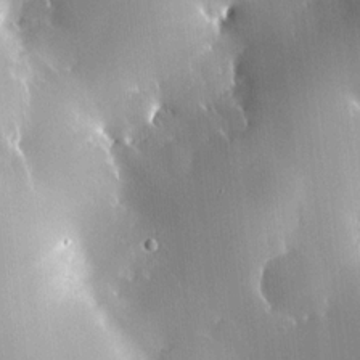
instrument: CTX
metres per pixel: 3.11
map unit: HNhu
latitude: 6.8758
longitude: 14.7841
